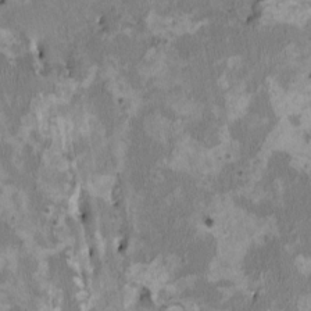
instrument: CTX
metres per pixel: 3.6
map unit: HNhu
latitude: 3.1781
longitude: -4.5357
